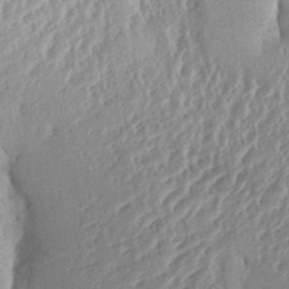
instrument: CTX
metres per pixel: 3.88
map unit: Aa
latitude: 28.3089
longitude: -136.8380
